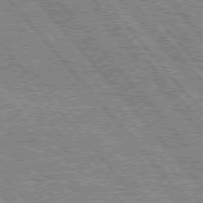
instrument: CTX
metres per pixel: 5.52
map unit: Hpe
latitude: 75.5182
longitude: -126.0633
